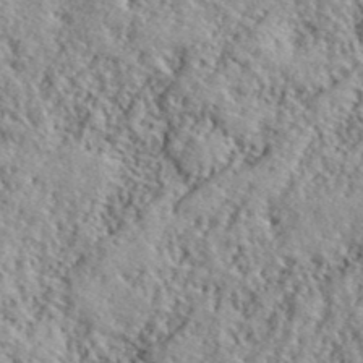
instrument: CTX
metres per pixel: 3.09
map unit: lHvf
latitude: 40.8002
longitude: -88.3846
